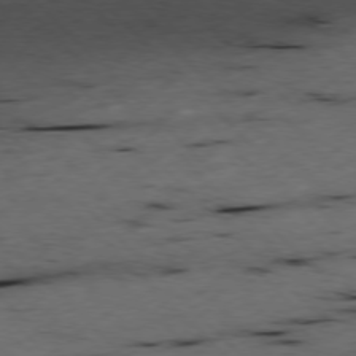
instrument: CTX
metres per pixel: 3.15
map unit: Ap
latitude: -77.3888
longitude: -60.2144
